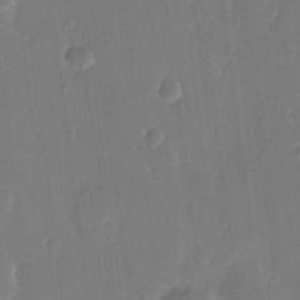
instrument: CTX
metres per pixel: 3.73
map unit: eHh
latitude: 13.4238
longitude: -70.8947
